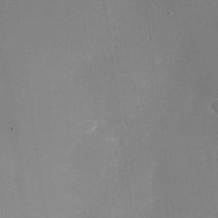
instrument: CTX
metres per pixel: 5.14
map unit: Nhu
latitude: -23.5588
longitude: -70.9514
